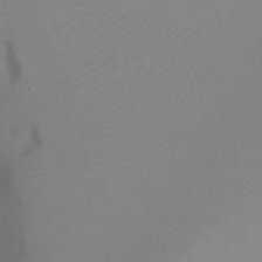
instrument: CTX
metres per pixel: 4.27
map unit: Ht
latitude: -3.9367
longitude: -28.1767
